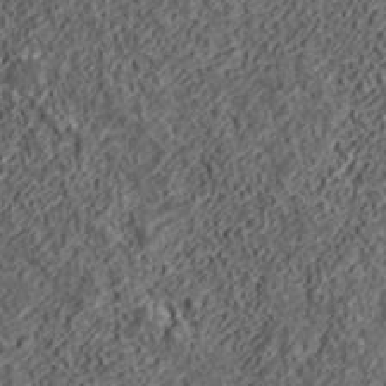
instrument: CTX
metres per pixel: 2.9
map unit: lHvf
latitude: 40.2522
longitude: -85.9528
